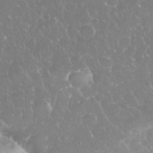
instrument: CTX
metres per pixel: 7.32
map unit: eHh
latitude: 35.1214
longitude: -63.6694
